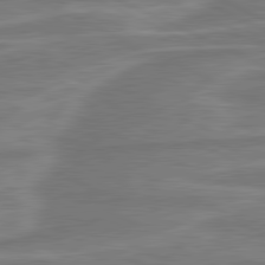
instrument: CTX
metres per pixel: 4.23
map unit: lApd
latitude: 81.0836
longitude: -175.1025
